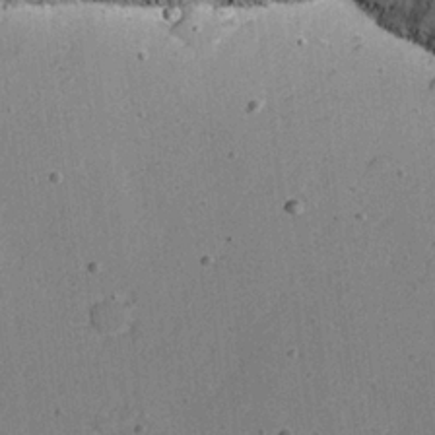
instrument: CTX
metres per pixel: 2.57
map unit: eHh
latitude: 22.2522
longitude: -68.4979
